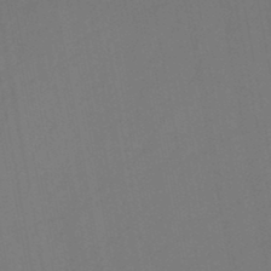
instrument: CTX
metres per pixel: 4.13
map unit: HNb
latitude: -46.3306
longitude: -40.5923
